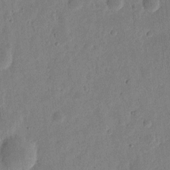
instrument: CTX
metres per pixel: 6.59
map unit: eHh
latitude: 6.9325
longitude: -71.4615
